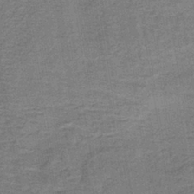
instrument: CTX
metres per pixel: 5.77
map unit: lHb
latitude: -40.2172
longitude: 59.3131
